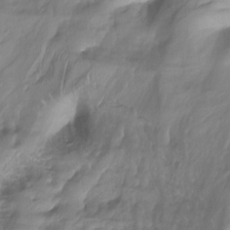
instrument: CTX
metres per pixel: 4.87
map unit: Nhu
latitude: -13.8611
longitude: -63.4994
